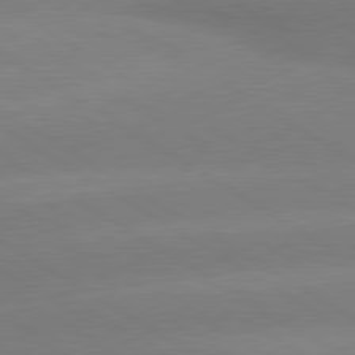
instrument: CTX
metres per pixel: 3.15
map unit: lApd
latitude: 80.1389
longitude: -149.2915
